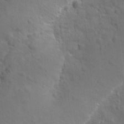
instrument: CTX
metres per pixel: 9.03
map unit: Ave
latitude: -9.6155
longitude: -119.3859
